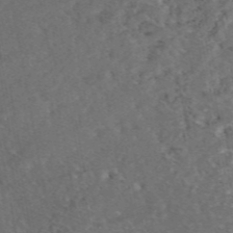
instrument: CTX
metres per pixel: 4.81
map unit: eAb
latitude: 47.3104
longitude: 112.1984
